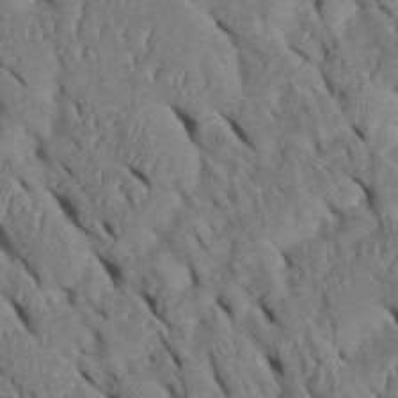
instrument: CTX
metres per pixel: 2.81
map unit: Htu
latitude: 0.8002
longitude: 148.5007
